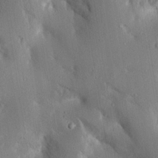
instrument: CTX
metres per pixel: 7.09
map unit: Aa
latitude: 16.3278
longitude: -149.6505
